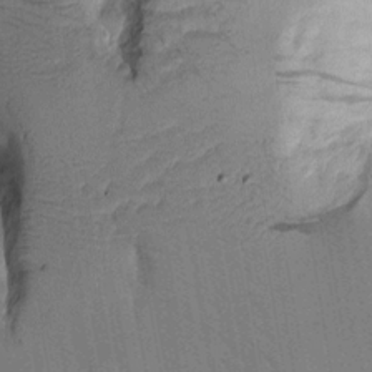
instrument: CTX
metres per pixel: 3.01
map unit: Aa
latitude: 10.1200
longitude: -126.7435
